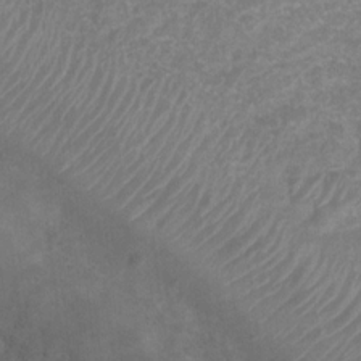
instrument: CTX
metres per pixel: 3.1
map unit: Nhu
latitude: 8.1200
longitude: -21.7261
